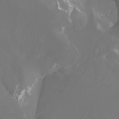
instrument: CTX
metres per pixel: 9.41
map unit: Ht
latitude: -7.2187
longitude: -27.6127
